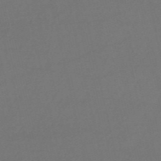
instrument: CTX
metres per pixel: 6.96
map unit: HNb
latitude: -53.5021
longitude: -50.1955
